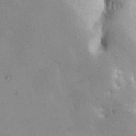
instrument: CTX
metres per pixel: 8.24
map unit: Hve
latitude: 28.6490
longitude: 145.4266
